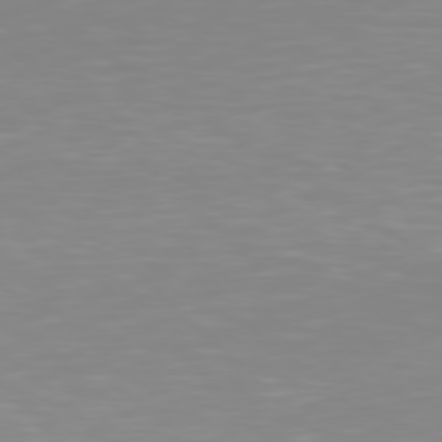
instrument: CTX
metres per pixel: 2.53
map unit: Hpe
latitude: 77.6882
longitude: -173.6504
